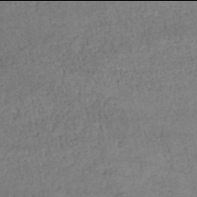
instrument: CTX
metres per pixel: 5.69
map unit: lHb
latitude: -46.0094
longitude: 61.9745
